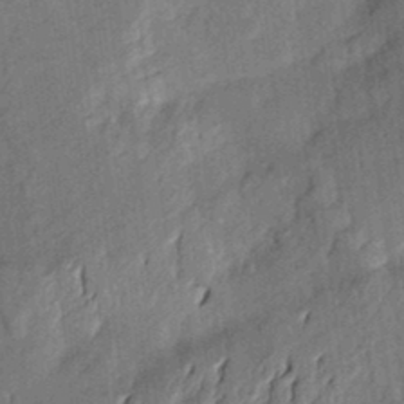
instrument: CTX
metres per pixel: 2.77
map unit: Aa
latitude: 22.4979
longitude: -150.4034
